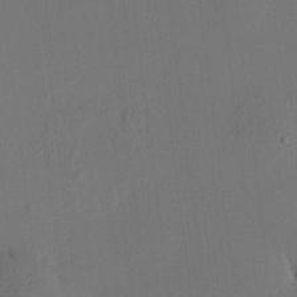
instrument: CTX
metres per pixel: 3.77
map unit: HNhu
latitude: 7.5371
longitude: 16.4251
